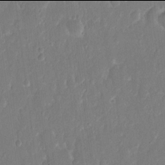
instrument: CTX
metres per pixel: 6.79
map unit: eHh
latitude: 13.9906
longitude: -70.8002
